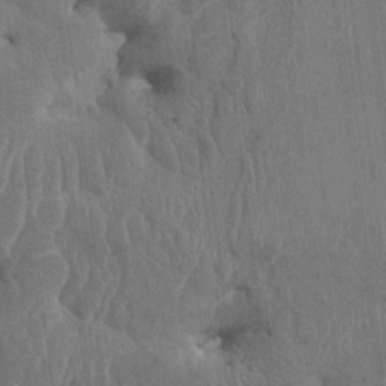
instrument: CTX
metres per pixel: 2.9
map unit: HNhu
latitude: 4.1011
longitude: -6.7057
